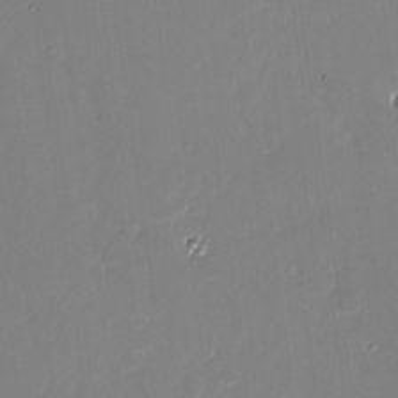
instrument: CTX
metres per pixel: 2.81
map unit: Nhu
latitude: -29.1620
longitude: -78.1578
